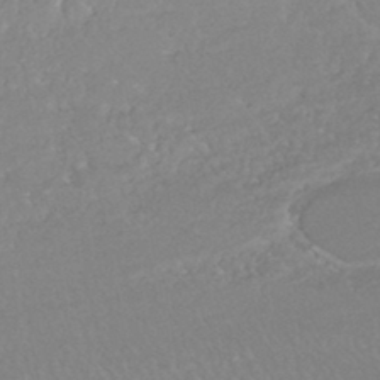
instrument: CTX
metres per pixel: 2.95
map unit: HNhu
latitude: -44.8219
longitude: 98.4818
